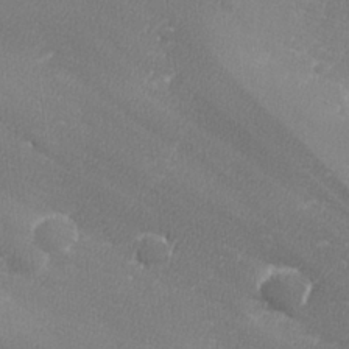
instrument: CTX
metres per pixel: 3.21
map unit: lHvf
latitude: 24.7435
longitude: 141.2565
